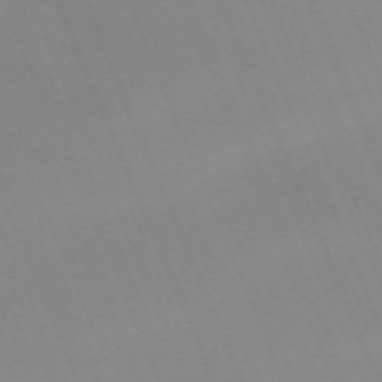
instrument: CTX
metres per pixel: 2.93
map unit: Nhu
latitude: -66.9164
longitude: 38.4251
